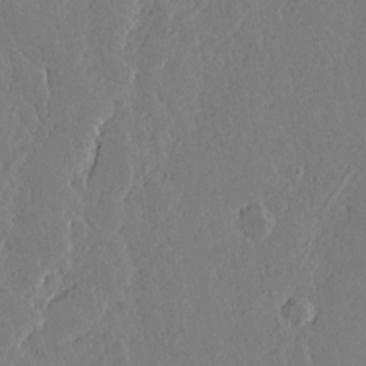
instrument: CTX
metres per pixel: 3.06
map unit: lAvf
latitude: 17.1025
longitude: -126.4034
